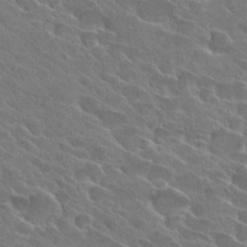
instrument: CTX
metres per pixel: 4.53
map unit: Hto
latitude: 28.3656
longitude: -41.8583
